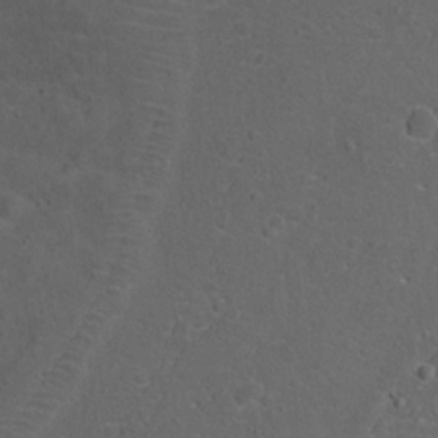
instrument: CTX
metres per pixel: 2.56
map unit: Nhu
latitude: 21.4616
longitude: -72.0633
